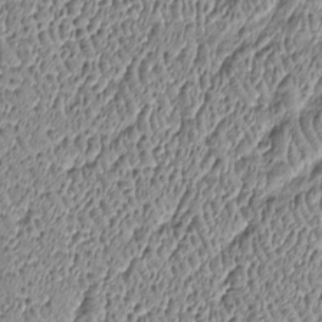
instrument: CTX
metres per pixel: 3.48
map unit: Htu
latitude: -7.0108
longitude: 156.8597
